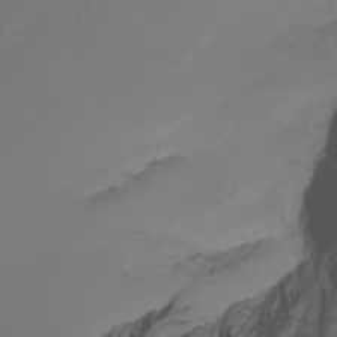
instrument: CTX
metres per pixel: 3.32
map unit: Nhu
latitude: -7.7477
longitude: -82.2522
